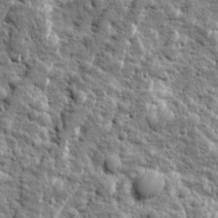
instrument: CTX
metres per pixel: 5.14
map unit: Ave
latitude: 16.4223
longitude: -134.3278
